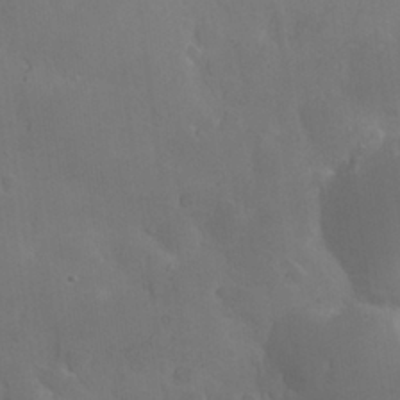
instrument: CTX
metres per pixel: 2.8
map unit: Nhu
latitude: 27.1592
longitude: -55.8961
